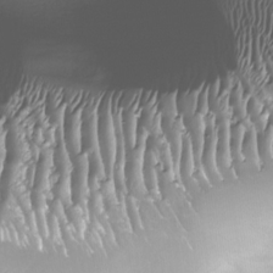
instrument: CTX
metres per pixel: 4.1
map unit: Nhu
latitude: -27.4265
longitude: -58.6113
